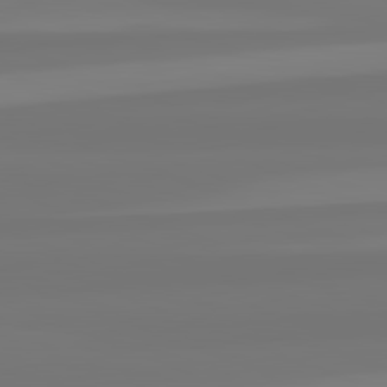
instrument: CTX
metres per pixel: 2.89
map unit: lApd
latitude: 82.3845
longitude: -176.3845
